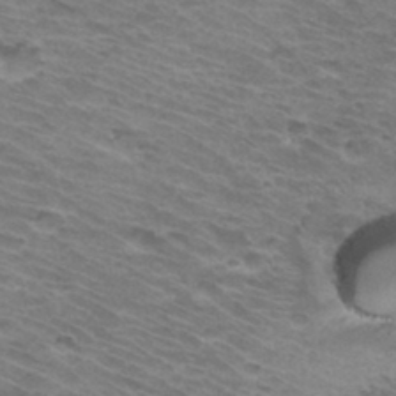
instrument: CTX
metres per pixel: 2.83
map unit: Hto
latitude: 33.8583
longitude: -43.8772
